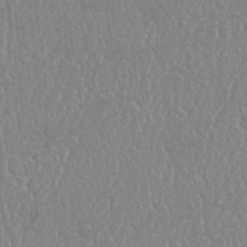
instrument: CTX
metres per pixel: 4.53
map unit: Nhu
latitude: 25.2725
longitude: -59.7450
